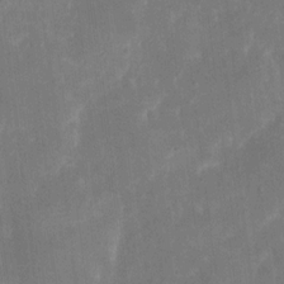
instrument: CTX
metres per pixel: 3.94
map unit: eHh
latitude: 5.8205
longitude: -69.6316
